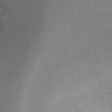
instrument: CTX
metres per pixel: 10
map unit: Ht
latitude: -16.6330
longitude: -45.6694
